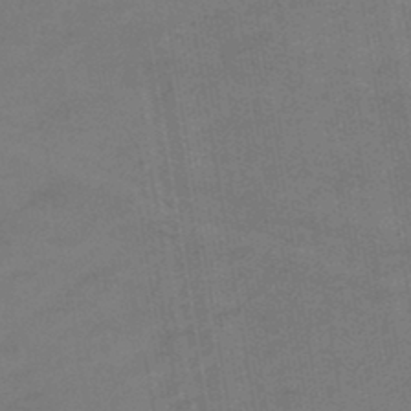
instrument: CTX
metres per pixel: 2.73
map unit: eHb
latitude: -39.6344
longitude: 82.5951
